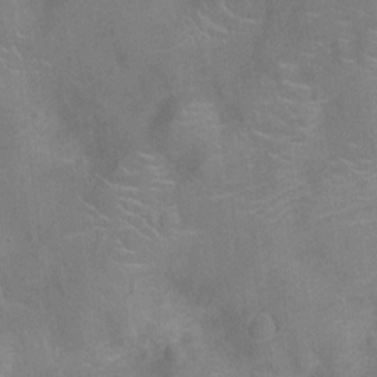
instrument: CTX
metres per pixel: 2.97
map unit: Ht
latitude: -12.0661
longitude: -25.3103
